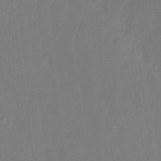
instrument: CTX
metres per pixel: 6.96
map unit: Nhu
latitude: -28.3495
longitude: -65.8016
